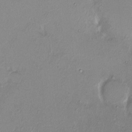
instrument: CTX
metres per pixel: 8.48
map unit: HNhu
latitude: 4.8947
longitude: 8.3873
